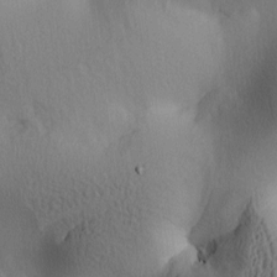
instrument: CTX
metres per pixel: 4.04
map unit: lAa
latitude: 4.7246
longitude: -114.0633
